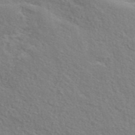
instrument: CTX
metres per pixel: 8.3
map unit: ANa
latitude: 41.5182
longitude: 29.5021
